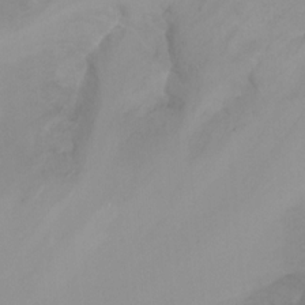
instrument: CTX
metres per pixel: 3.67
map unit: Nhu
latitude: -13.1431
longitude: -59.8772
